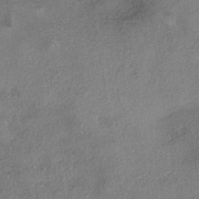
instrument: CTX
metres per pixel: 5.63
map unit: eHh
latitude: -41.2187
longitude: 119.9556
